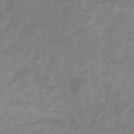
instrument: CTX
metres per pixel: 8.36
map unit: eHb
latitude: -33.4455
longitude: 72.3873
